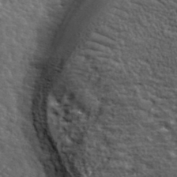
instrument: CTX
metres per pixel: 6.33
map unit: lHvf
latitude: 38.1389
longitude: -90.5357
